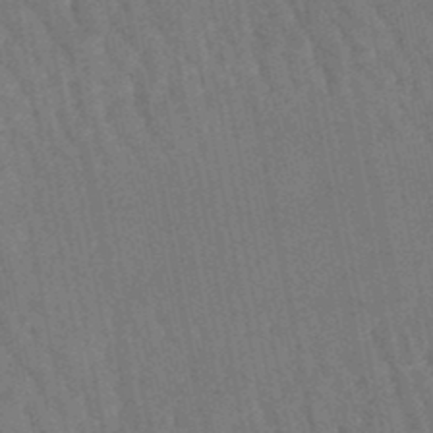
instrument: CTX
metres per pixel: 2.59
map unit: lHb
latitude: -47.3320
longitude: 77.1053
